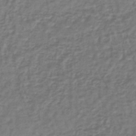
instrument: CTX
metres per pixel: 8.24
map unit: lHb
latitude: -38.7463
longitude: 63.6344
